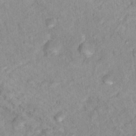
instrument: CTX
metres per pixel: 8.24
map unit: Nhu
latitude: 16.2523
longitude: -31.5938
